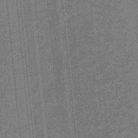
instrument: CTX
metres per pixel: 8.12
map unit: eHb
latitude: -32.1795
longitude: 73.5021
